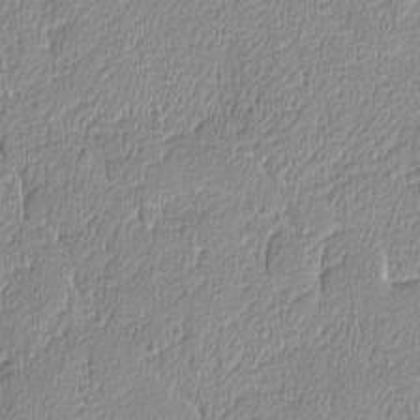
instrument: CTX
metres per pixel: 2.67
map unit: lAvf
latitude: -8.1795
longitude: -114.2522
